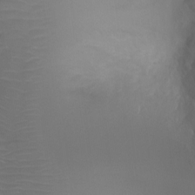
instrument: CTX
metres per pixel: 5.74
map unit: Ht
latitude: -0.8975
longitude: -17.7450
